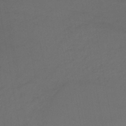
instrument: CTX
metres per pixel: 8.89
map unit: lHb
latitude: -42.6329
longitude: 74.0472
